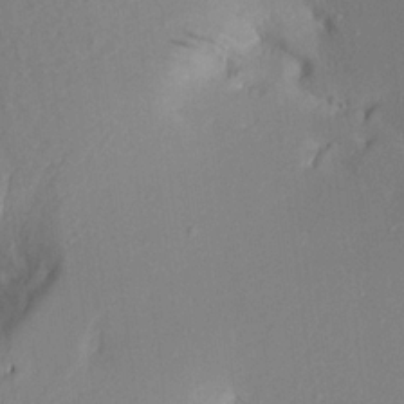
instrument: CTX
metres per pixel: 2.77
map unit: Aa
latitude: 21.1592
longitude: -144.8569
